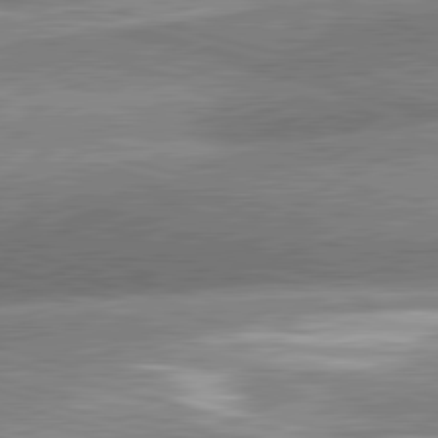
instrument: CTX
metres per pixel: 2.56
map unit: lApd
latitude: 81.4804
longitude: -163.2159
